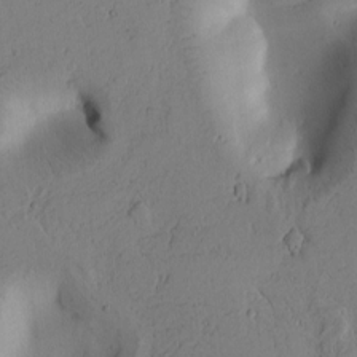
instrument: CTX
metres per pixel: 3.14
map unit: Htu
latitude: -3.1431
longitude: 169.9556
